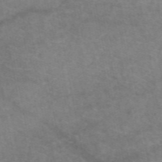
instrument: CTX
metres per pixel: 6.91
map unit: eAb
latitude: 49.6127
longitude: 120.6896
